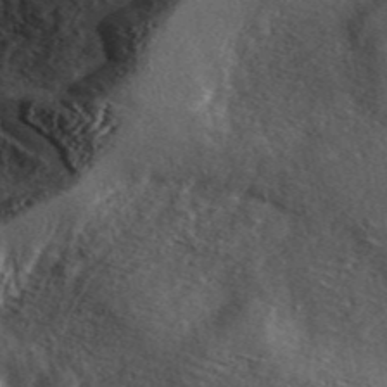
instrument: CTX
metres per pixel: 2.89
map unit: ANa
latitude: 46.5546
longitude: 50.1417
